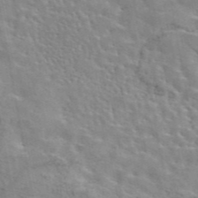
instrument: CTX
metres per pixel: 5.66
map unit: eAb
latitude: 44.0255
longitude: 113.4832
